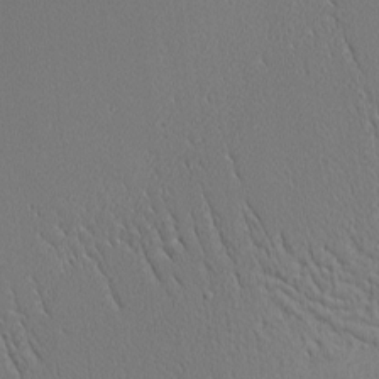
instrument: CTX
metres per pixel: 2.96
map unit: Nhu
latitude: 0.8380
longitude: -78.1200
